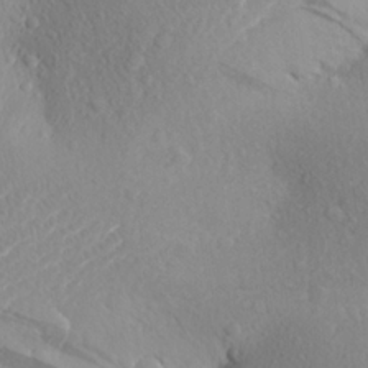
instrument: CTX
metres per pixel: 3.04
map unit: Aa
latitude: 24.3467
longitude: -145.1214
